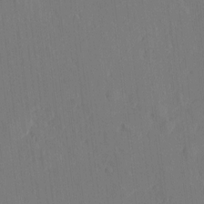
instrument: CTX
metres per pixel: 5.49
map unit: eHh
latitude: 5.5182
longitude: -72.8758
